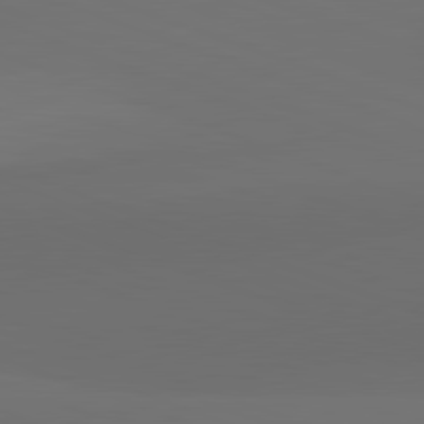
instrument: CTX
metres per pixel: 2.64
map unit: lApd
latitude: 82.1011
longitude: 134.6707
